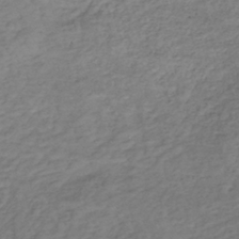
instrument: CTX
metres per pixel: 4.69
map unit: lHb
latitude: -35.2754
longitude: 69.1998
